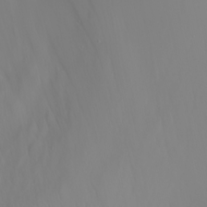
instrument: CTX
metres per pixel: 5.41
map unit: Nhu
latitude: -6.7085
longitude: -88.1956
